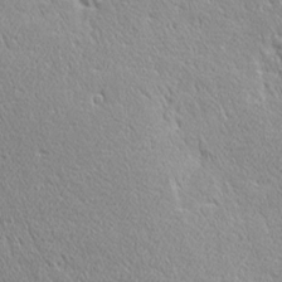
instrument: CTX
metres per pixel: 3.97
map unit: Ave
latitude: 22.0822
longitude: -135.9717
